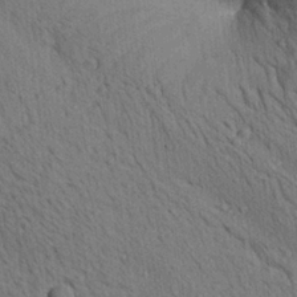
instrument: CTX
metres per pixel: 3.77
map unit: lAa
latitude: 22.1578
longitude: -138.6113
